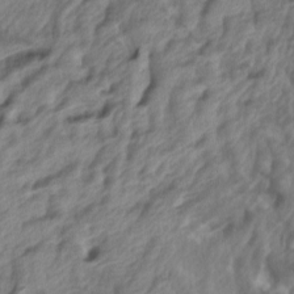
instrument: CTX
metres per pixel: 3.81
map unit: lAa
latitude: -5.0864
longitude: -123.5560
